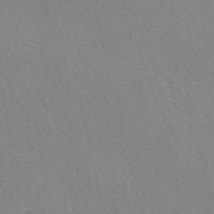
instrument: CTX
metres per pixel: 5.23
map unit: eAb
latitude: 49.4993
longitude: 107.0676
